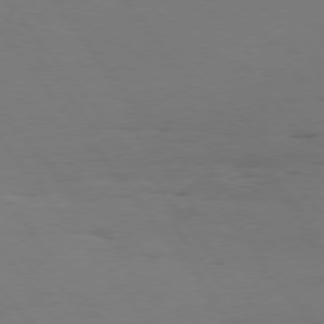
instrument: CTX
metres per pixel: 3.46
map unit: Hpe
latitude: 75.4615
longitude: -140.7057
